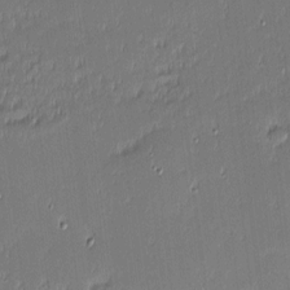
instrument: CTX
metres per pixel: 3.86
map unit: eHh
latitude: -2.9730
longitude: -83.1025
